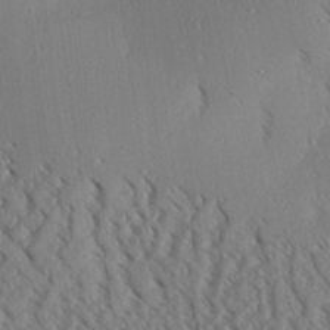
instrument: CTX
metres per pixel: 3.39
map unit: Aa
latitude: 31.0459
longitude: -140.6490
